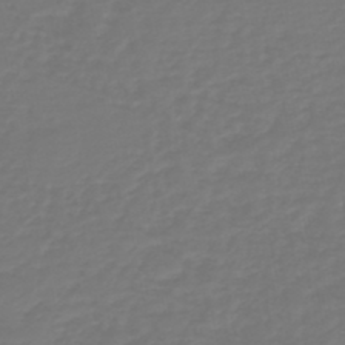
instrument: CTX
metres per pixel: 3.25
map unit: HNb
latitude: -47.0675
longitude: 55.5210
